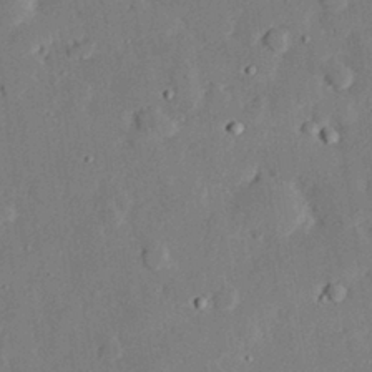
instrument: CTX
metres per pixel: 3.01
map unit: eHh
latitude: 28.8191
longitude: -81.1970
